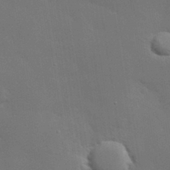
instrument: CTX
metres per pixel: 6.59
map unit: Hve
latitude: 24.8946
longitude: 150.6329
